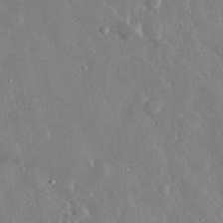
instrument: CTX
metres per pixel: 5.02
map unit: lHvf
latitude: 33.0836
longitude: -90.2900
